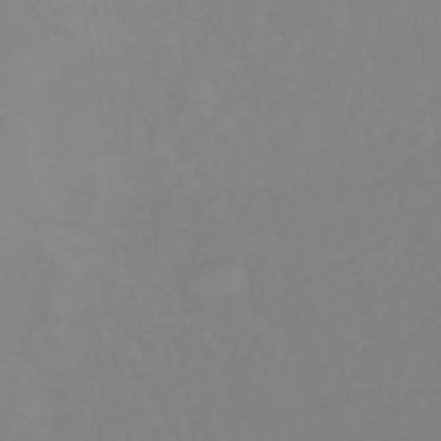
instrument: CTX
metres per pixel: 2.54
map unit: eHb
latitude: -46.0850
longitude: 84.8030
